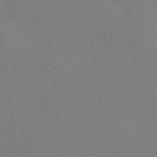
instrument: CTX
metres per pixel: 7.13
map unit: HNhu
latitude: 12.7435
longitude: 9.6911
